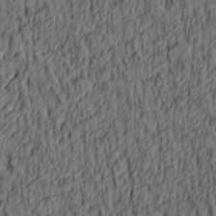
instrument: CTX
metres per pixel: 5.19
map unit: lAa
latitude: 4.5546
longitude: -114.8757
